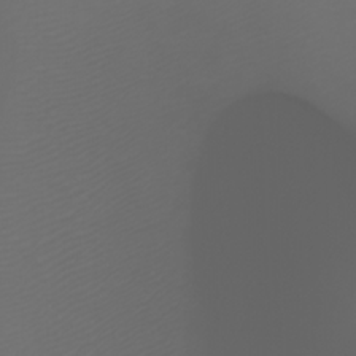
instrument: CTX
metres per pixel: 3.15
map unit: Htu
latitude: -6.4440
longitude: -74.1767
